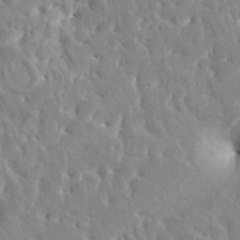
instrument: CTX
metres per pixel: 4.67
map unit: HNhu
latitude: 5.0269
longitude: 10.2551
